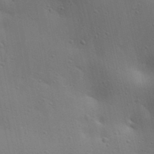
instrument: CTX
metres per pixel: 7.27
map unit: lAa
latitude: 18.6301
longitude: -138.8191
